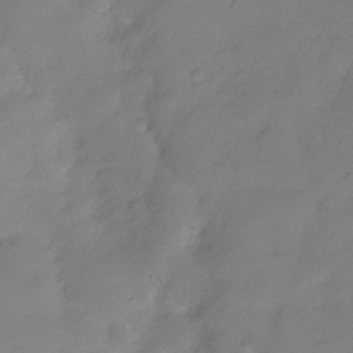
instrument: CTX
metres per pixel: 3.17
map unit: Hve
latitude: -32.3307
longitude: 93.6344
